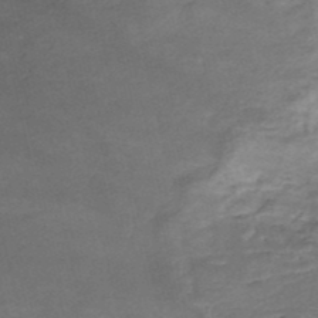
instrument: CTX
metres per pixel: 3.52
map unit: Nhe
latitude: -48.2740
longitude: -171.3859
